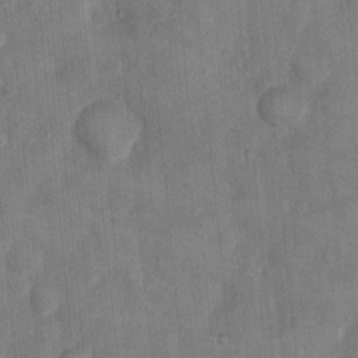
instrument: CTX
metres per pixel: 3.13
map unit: Nhu
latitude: 5.8583
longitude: -23.2537
